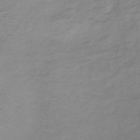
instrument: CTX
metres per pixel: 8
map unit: lHb
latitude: -37.1809
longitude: 72.5574
